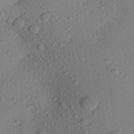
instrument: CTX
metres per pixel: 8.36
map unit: Aa
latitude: 22.6490
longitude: -139.2537
